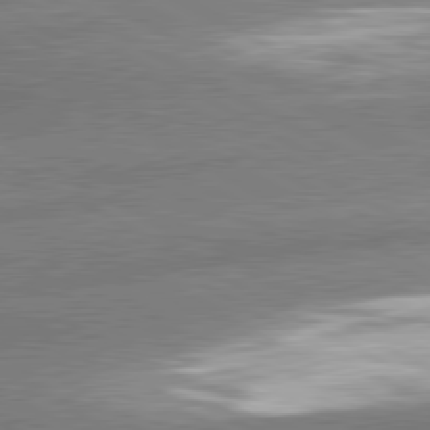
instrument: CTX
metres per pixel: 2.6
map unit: lApd
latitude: 80.9703
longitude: -162.7625
